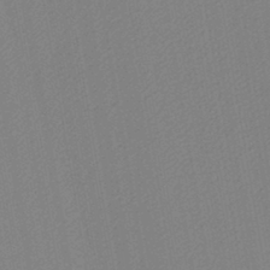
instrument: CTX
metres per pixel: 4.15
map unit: lHb
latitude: -42.8219
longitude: 68.0283
